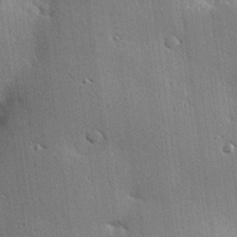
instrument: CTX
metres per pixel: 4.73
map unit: eHh
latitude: 23.6505
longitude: -89.3860
